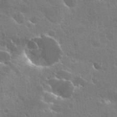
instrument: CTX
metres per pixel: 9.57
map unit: Hto
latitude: 28.0822
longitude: -41.1403
